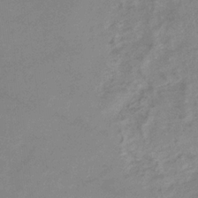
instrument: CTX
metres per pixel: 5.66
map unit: eHb
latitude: -33.1809
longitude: 69.8422
